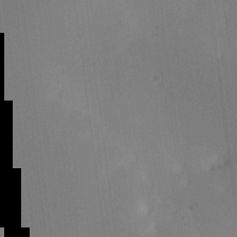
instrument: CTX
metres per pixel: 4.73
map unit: lAa
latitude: 13.3293
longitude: -107.0269
